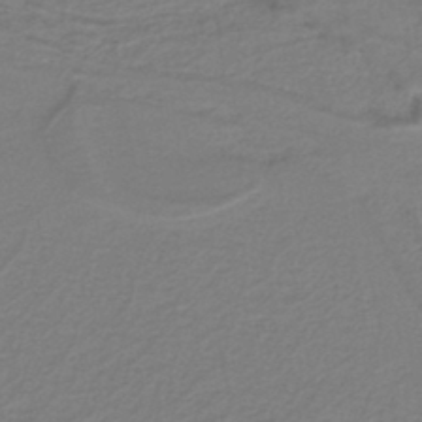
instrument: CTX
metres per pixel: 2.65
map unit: lHb
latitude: -40.9730
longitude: 51.7855
